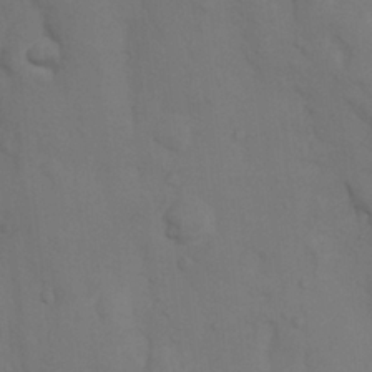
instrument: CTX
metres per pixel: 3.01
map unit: Nhu
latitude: 8.1200
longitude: -24.4223
